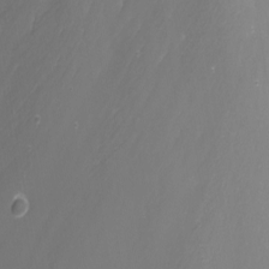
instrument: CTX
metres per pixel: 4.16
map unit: Nhu
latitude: -8.2172
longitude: -83.1214
